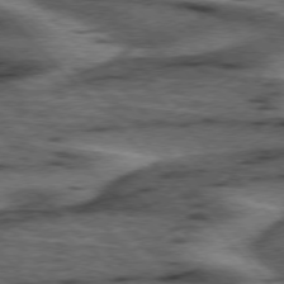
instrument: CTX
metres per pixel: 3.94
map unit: lApd
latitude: 76.1766
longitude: -77.7449
